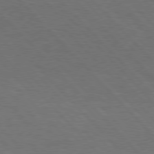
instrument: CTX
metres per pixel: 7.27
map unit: Hpe
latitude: 77.1403
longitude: -154.2900
